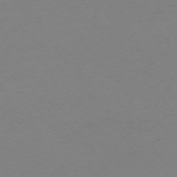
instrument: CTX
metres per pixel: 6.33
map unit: Ap
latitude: -74.4062
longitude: -72.3657
